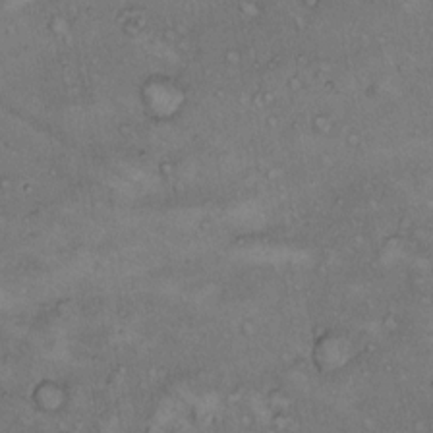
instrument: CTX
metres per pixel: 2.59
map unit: Hto
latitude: 9.9150
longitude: -58.1956
